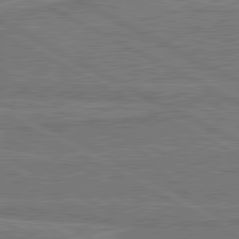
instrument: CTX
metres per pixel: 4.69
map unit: lApd
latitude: 81.0836
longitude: 168.6896
